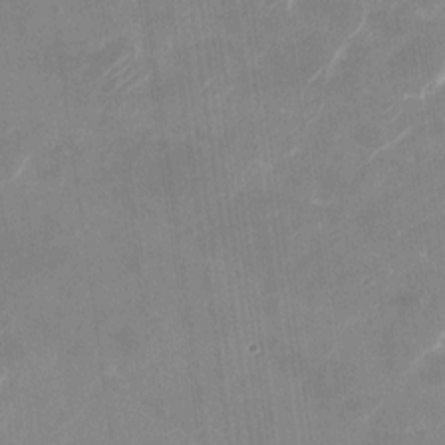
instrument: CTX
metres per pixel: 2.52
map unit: Nhu
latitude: -30.0094
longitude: -71.2348
